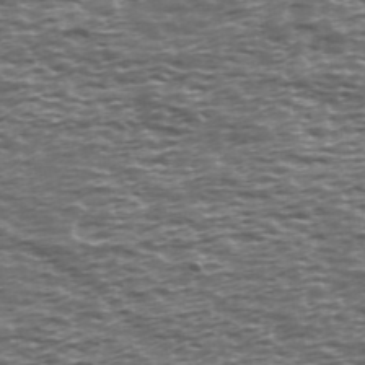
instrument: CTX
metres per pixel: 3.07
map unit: Ave
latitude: 39.0647
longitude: -112.8191
